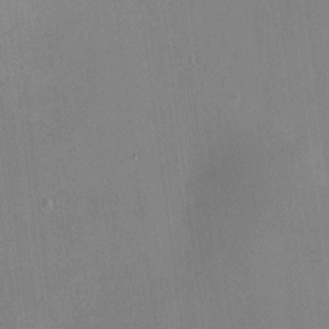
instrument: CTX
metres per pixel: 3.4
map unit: HNhu
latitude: 8.2523
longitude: 9.2754
